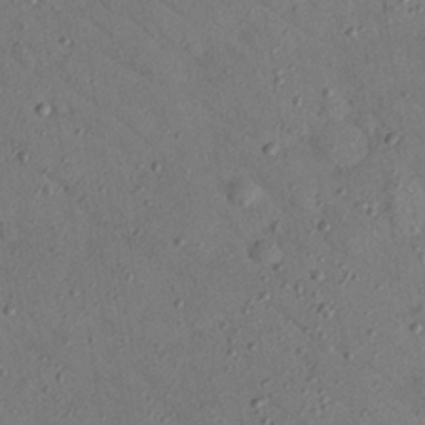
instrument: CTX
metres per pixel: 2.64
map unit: Nhu
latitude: 24.5545
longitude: -73.5938
